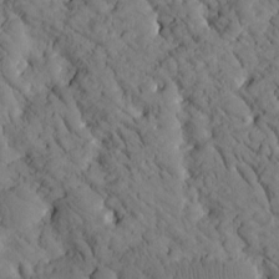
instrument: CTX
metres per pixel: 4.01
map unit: Htu
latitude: -2.4628
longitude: 174.0849
